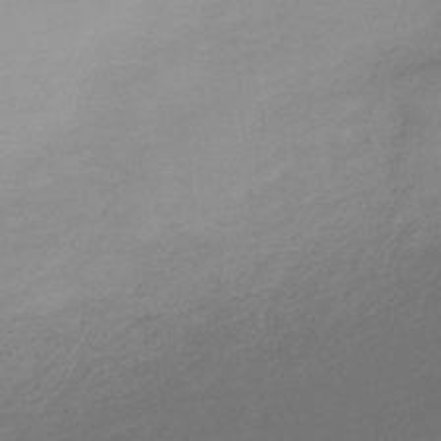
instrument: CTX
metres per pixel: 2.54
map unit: HNb
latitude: -32.9164
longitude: 61.0486
